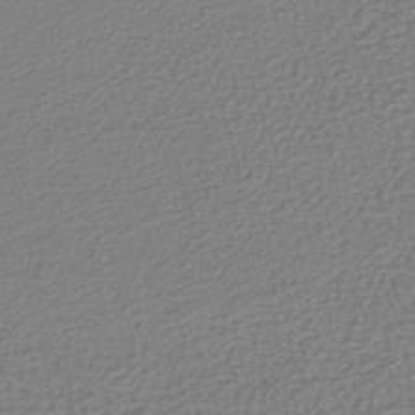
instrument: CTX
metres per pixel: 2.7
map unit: lHb
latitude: -42.9163
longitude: 71.5777
